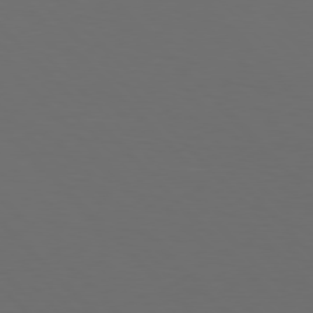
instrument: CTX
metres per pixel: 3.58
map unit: Hpe
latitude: 77.2348
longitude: -167.1403
